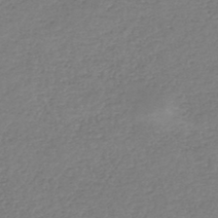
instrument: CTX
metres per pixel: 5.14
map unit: HNhu
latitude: -47.2376
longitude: 28.0094
